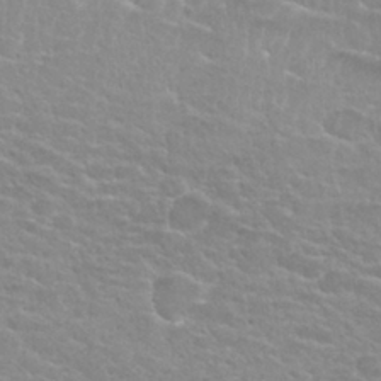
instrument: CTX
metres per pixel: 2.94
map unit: Nhu
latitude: 27.6316
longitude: -53.0837
